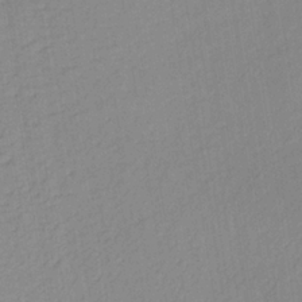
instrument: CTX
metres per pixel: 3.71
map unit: lHb
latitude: -35.1809
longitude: 71.9556
